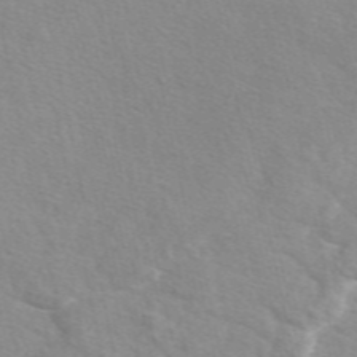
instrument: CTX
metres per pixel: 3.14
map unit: eAb
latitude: 49.7639
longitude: 120.5196
